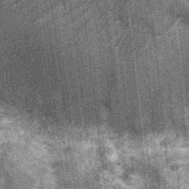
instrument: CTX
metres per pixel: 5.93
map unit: Nhu
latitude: -12.4062
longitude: -22.0444
